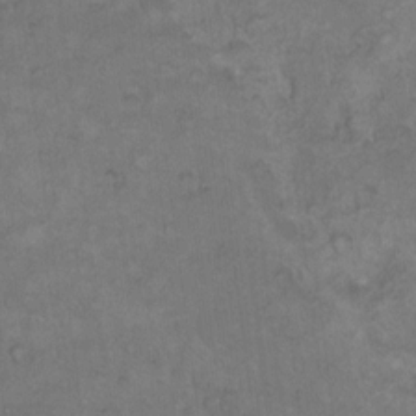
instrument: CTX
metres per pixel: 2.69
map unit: Hto
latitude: 10.3090
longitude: -60.2522
